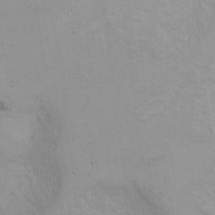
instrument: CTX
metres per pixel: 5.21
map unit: Nhu
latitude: -4.7274
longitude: -81.8961
